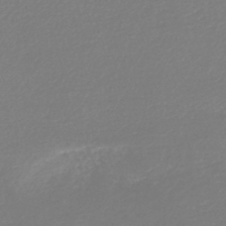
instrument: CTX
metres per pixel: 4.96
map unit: HNb
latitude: -44.5007
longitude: -42.2334
